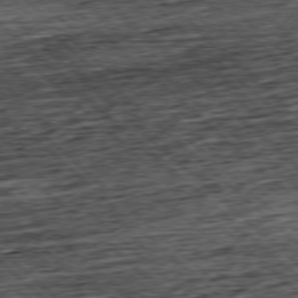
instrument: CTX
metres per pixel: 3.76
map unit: Hpe
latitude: -77.6533
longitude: 14.5574
